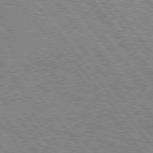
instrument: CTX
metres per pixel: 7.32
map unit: Hpe
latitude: 75.7450
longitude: -149.6694
